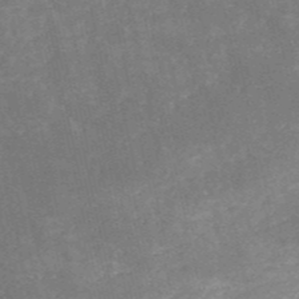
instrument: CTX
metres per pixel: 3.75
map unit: HNb
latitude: -52.3306
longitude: -38.8191
